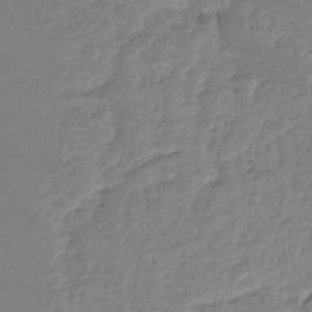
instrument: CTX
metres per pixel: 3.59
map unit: Ht
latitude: -15.2943
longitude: -52.8191
